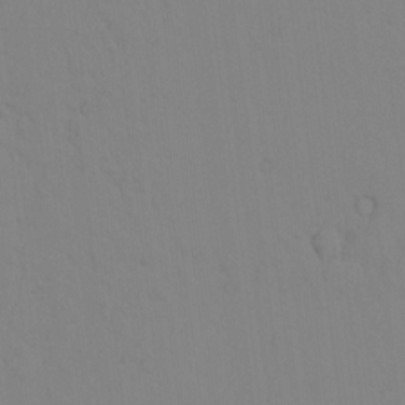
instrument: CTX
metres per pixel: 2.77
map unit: lAvf
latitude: 8.3278
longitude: 169.4076
